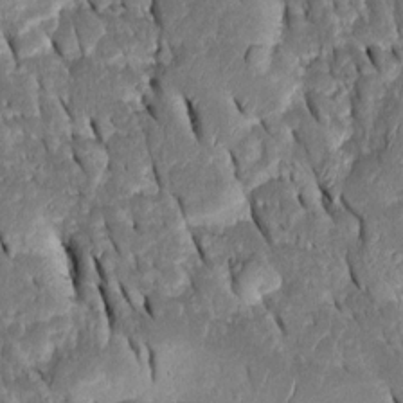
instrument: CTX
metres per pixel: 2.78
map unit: Htu
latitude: -1.2376
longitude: 149.6533
